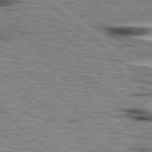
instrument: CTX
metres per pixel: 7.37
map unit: Hpe
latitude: 78.1767
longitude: -156.5167
